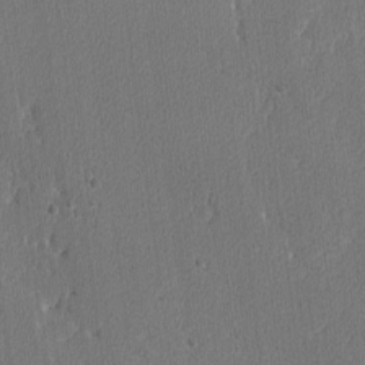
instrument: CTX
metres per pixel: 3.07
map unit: lAvf
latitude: -8.2739
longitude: -113.4804
